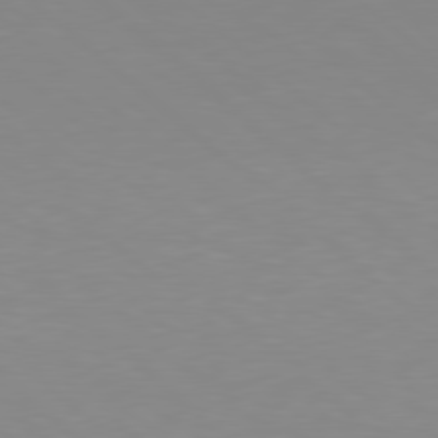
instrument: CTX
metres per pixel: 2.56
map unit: Hpe
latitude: 78.2712
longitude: -165.5560
